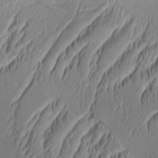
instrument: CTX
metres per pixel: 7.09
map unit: Aa
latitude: 8.8191
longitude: -130.7436
